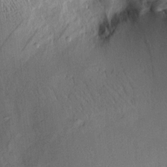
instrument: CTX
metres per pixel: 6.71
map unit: Aa
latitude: 10.0633
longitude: -142.8191
